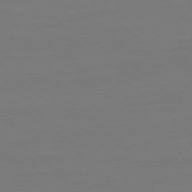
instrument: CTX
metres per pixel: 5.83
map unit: Ap
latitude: -76.8975
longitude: -80.3467
